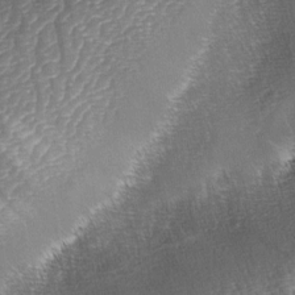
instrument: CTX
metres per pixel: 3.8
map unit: lAa
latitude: -4.6896
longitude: -128.6490
